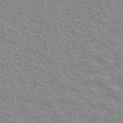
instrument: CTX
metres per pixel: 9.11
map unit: ANa
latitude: 40.1766
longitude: 20.6329
